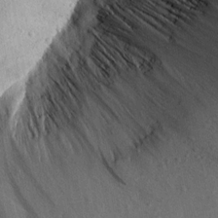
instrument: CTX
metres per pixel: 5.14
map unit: Aa
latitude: 15.0081
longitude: -141.9339
